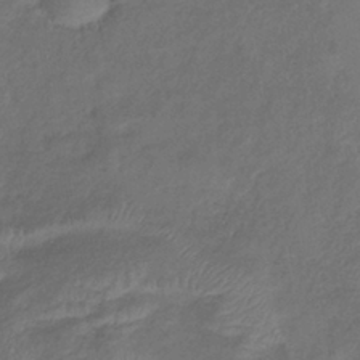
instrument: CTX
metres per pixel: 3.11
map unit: lHb
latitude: -38.7463
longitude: 75.1809
